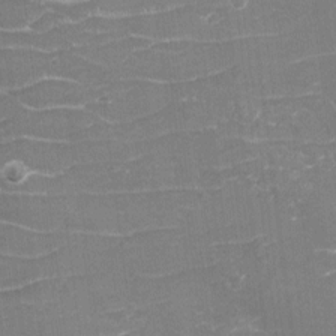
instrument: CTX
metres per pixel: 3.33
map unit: eHh
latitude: -3.6910
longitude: -75.6883
